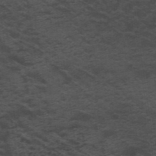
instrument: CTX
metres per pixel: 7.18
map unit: ANa
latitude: 39.7638
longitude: 29.6911
